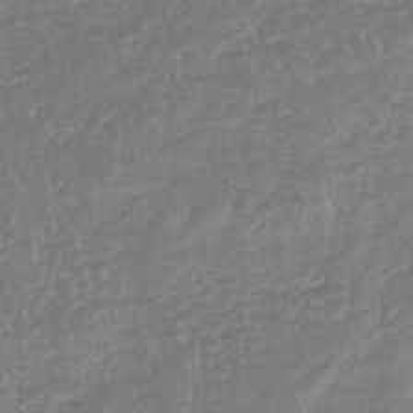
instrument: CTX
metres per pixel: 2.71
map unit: lHb
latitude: -44.6330
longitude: 79.5777
